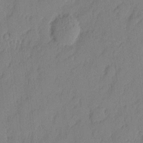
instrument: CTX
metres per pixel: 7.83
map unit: eHh
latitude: 5.2348
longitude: -76.0633
